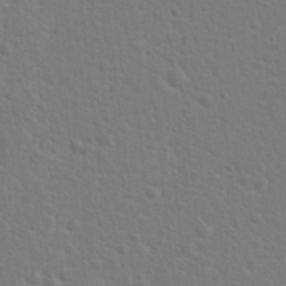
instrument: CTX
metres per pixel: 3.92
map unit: Hto
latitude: 22.5357
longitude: -47.4805
